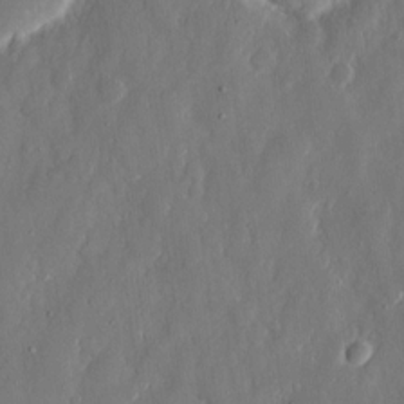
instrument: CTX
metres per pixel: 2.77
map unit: eHh
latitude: 13.2915
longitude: -72.2523
